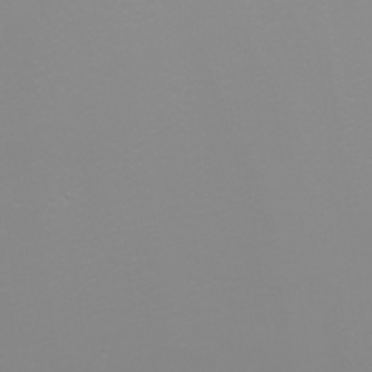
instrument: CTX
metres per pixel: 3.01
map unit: Nhu
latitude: -5.3320
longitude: -90.4034
